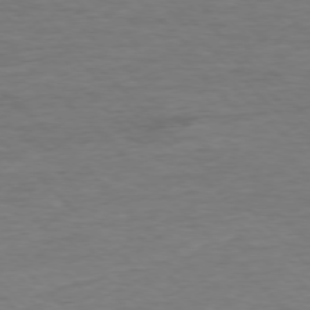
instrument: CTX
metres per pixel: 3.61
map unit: Ap
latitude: -76.9542
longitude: -94.4979
